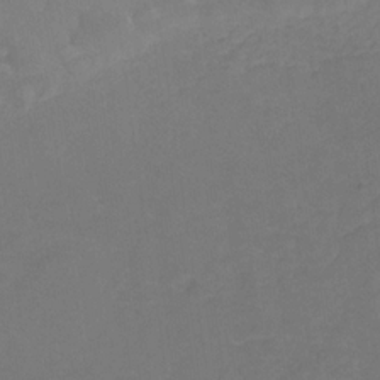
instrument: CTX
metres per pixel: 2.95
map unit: lHb
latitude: -31.5210
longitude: 63.9178
